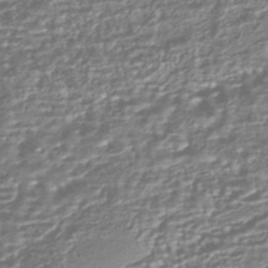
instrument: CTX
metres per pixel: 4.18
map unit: HNhu
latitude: -44.3306
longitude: 98.2550
